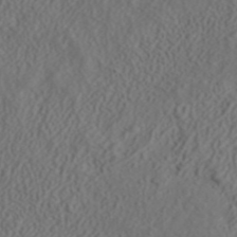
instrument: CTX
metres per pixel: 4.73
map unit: ANa
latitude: 42.3845
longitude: 28.6519
